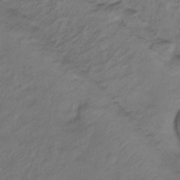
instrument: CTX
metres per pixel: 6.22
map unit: Ht
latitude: -7.9367
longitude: -39.4237
